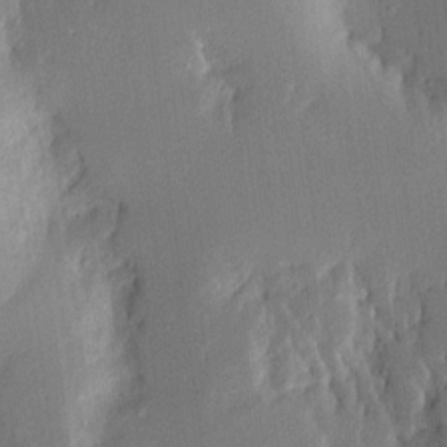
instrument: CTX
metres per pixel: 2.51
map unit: Aa
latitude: 15.8017
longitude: -148.2711
